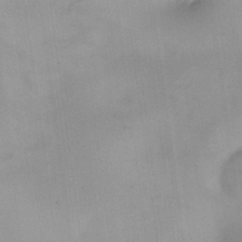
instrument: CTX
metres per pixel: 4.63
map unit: HNhu
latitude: 6.4790
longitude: 13.5966
